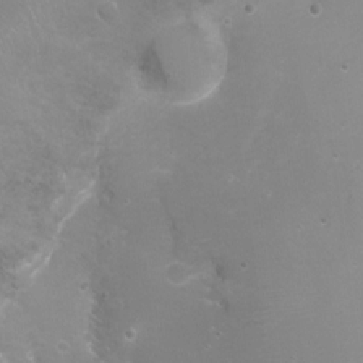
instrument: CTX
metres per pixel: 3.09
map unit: Ht
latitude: -16.7086
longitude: -40.1010
